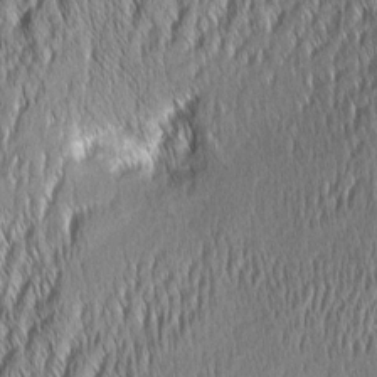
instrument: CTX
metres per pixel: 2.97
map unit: Aa
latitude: 7.0647
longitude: -130.3279
